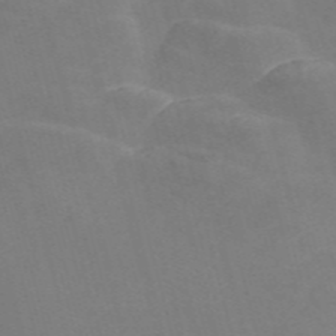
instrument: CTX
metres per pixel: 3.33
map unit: Nve
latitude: -57.7666
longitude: 56.9919
